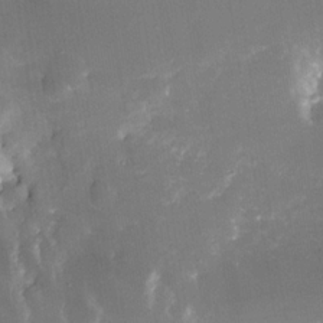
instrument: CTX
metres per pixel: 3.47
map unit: Nhe
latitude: -32.5385
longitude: -116.3089
